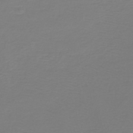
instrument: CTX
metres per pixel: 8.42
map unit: HNb
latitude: -45.7289
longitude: 54.2362
